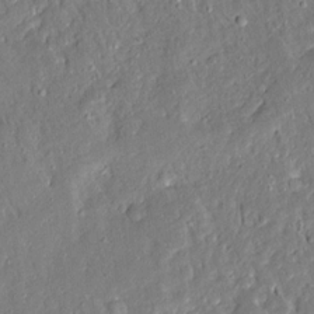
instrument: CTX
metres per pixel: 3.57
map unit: Ave
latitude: 15.3293
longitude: -140.3467
